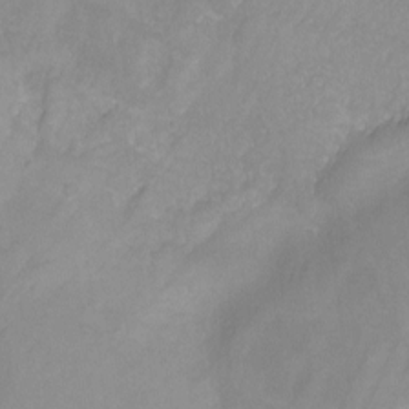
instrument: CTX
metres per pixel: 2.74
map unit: Nhu
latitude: -13.7667
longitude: -56.3089
